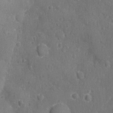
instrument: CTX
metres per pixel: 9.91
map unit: Ave
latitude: -8.9731
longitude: -119.2915
